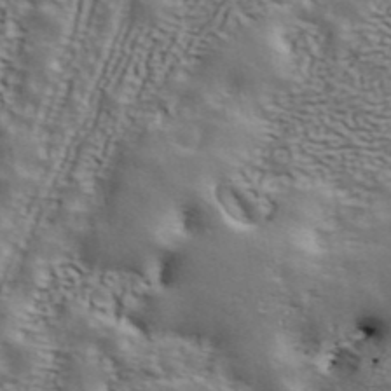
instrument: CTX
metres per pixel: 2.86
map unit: ANa
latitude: 43.3482
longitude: 48.2362
